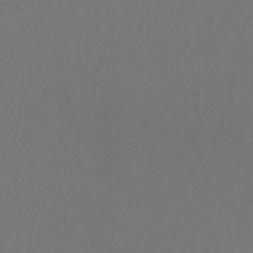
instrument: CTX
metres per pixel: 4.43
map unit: Nhu
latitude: -7.5588
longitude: -75.2159
